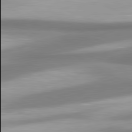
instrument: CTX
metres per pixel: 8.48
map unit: lApd
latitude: 80.4223
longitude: 178.0094
